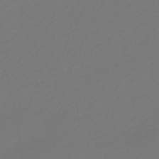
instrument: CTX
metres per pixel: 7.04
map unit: eHb
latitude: -46.5384
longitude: 84.8785
